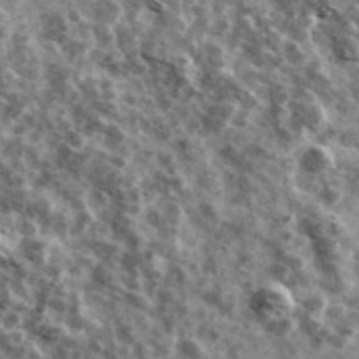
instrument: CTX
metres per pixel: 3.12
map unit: Ave
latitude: 42.0255
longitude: -107.7072
